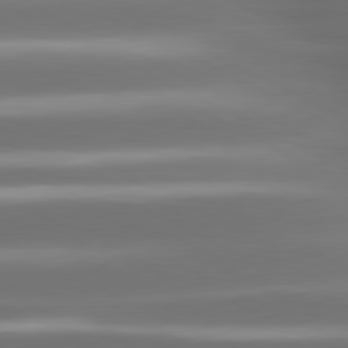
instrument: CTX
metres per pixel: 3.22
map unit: lApd
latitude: 80.8569
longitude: -141.8961
